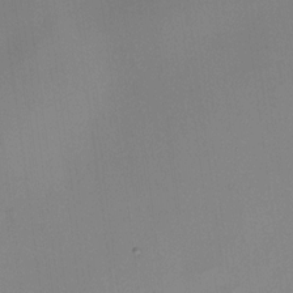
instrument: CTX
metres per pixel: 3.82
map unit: HNhu
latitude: 10.0822
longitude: 15.0676
